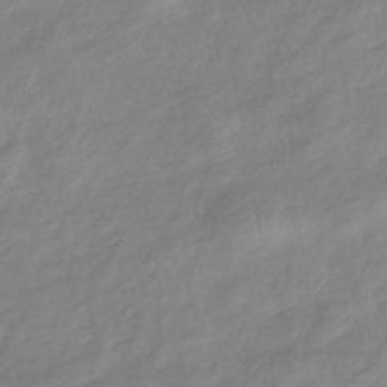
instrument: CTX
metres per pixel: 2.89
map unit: eHb
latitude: -40.6140
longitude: 81.6344
